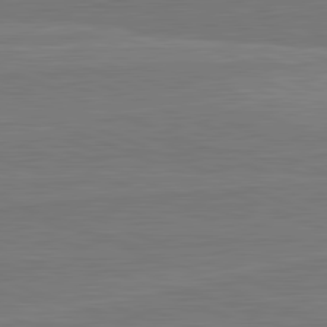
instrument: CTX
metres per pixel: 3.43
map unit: lApd
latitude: 82.3467
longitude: 166.6141
